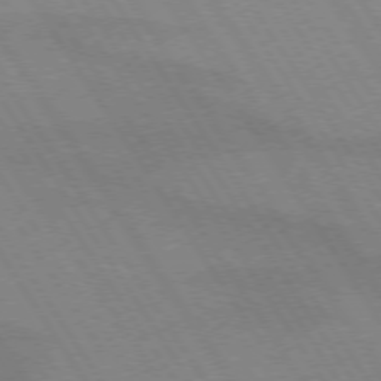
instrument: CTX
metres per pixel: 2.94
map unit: lApd
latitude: 72.8191
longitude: -58.0255
